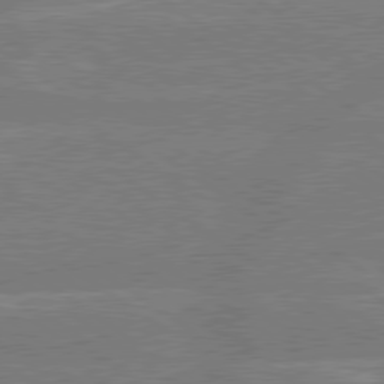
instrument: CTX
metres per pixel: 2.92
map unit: Hpe
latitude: 79.1026
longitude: -130.6302
